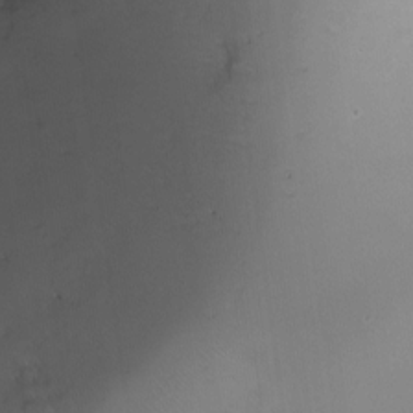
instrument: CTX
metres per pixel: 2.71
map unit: Ht
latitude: -15.5966
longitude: -40.9702
